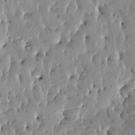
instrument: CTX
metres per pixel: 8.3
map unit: HNhu
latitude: 5.9528
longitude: -0.1955
